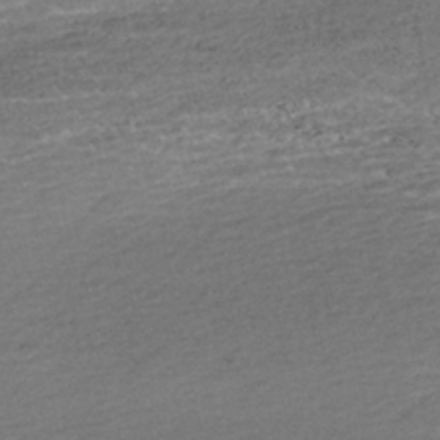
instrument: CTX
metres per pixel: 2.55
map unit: ANa
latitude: -43.1431
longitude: 107.8801
